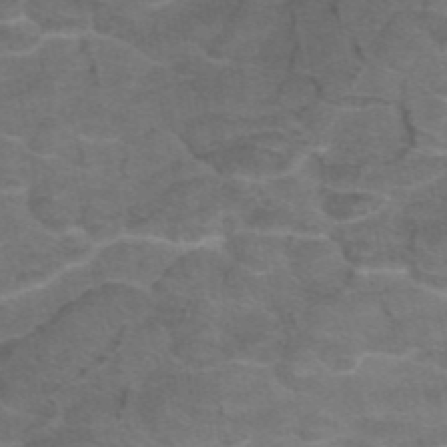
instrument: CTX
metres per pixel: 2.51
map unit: eAb
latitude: 46.1578
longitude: 101.7855
